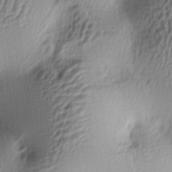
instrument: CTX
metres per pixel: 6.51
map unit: lAa
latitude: -5.3698
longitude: -123.1403
